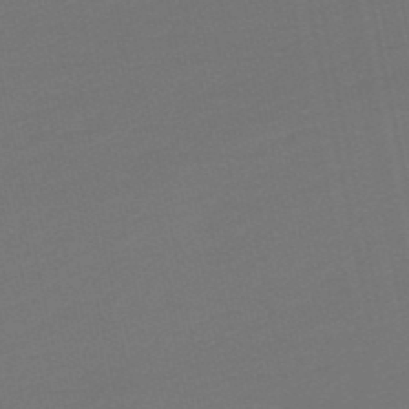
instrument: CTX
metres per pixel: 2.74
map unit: lHb
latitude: -49.5210
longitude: 83.0108
